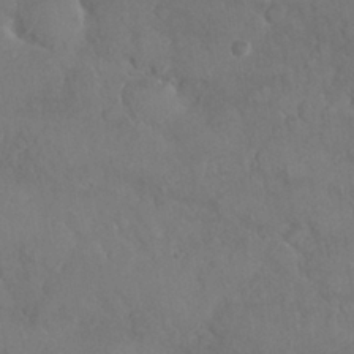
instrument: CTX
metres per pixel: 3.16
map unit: Nhu
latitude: 27.5560
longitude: -65.9150
